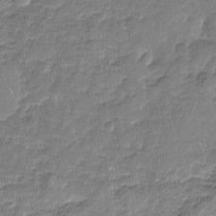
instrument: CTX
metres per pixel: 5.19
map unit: Nhu
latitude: -17.6911
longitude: -57.5749
